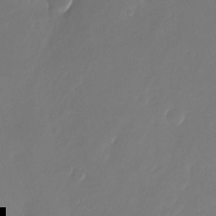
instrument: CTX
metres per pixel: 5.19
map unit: Nhu
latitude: -22.9164
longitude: -72.0633
